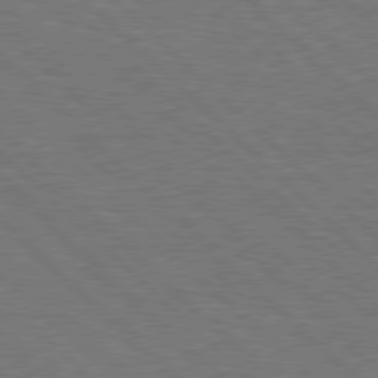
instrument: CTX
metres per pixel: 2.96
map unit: Hpe
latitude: 78.1011
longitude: -154.6868
